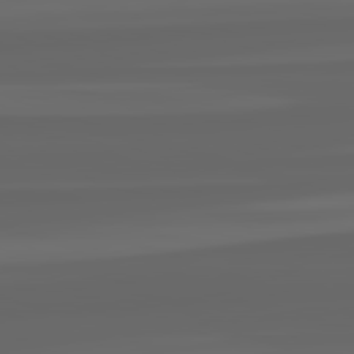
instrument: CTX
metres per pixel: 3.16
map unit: lApd
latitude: 82.4223
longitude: -170.4034
